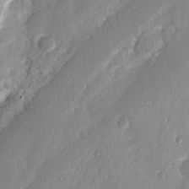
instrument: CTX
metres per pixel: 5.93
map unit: eHh
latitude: 2.4979
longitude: -77.6316
